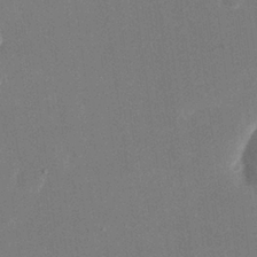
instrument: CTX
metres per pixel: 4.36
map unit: eHh
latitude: 19.7638
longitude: -69.1970
